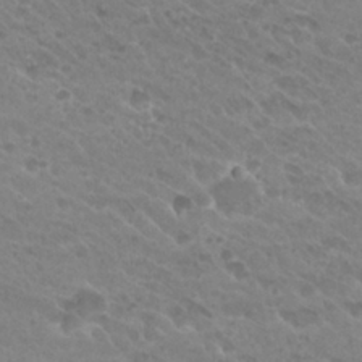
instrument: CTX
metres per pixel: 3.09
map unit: Hto
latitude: 26.8380
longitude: -35.8016
